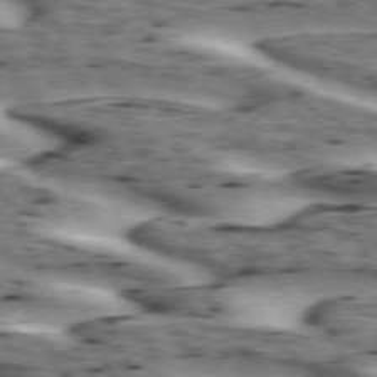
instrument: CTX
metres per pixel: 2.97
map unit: lApd
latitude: 73.2159
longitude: -54.3278
